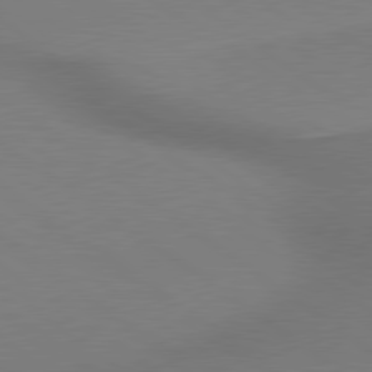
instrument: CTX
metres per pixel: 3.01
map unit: lApd
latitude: 79.4238
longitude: 179.0864
